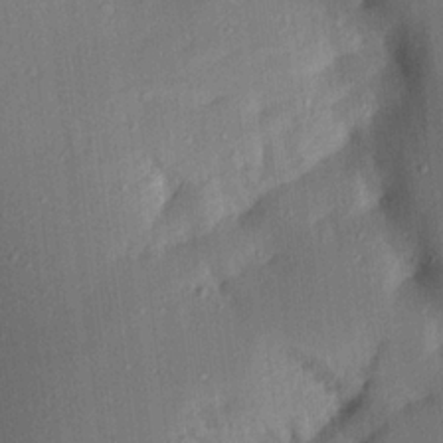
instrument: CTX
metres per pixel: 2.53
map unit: Aa
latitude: 15.9906
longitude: -148.7813
